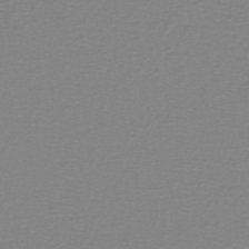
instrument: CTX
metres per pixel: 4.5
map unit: lHb
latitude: -44.3306
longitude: 55.9367
